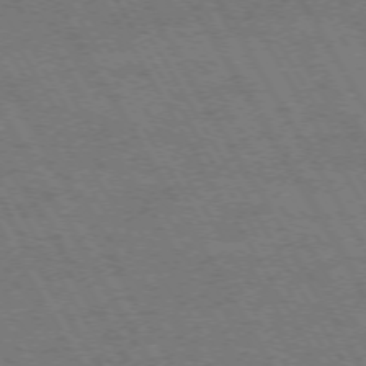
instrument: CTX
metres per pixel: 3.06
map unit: Hpe
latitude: -73.7288
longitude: 2.9352
